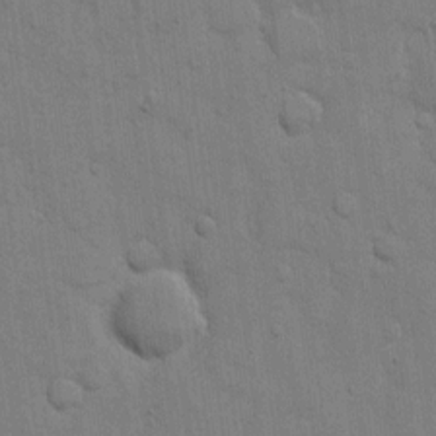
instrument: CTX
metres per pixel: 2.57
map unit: eHh
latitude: 10.3090
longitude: -67.2537
